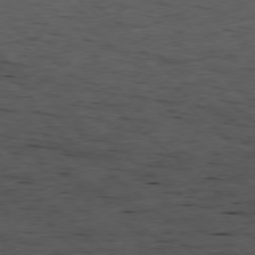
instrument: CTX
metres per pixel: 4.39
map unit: Ap
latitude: -78.5951
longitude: -60.1955
